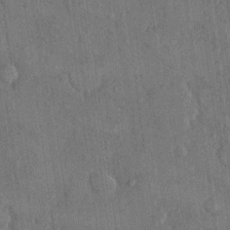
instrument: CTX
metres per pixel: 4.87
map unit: eHh
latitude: 14.9136
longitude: -68.2334
